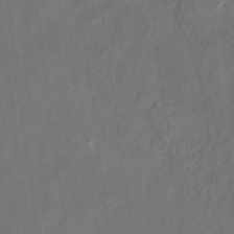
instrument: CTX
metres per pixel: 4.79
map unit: Hto
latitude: 8.4034
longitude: -34.3845
